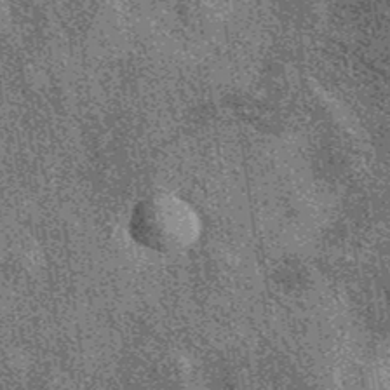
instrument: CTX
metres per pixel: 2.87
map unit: eAb
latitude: 38.3845
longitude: 107.5399
